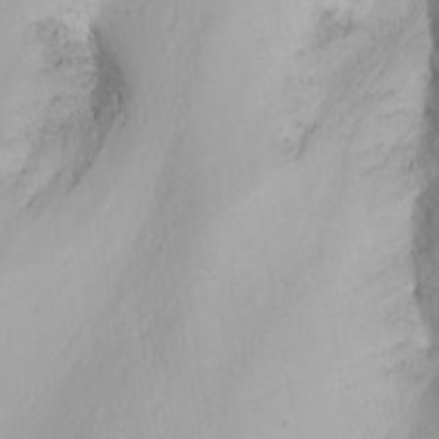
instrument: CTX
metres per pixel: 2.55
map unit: Nhu
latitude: -5.7099
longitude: -69.2726
